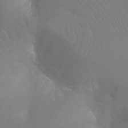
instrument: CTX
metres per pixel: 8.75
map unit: Ht
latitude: -11.2376
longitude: -44.7624
